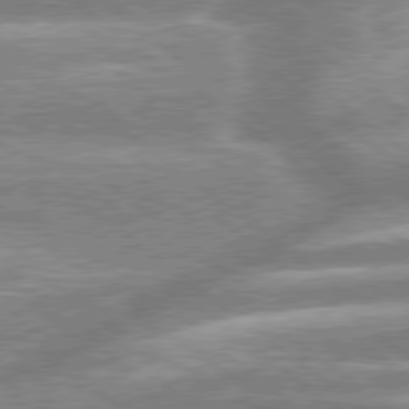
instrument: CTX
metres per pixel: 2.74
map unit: lApd
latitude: 79.1781
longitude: -158.1956
